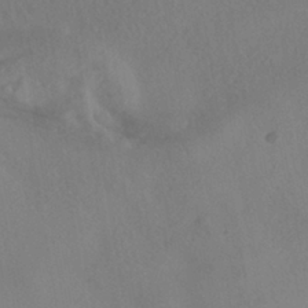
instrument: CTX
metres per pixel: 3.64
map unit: HNhu
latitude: -40.5196
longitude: 101.3698
